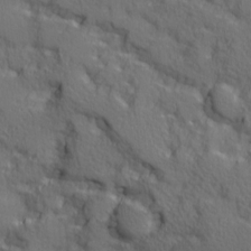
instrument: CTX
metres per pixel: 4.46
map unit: Ave
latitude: 11.7828
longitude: -101.7261
